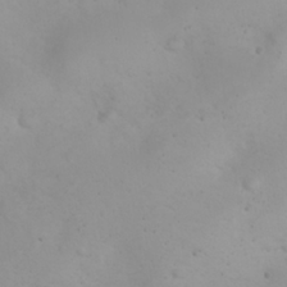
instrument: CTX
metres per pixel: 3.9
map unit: eHh
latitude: 23.9717
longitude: -64.2334
